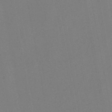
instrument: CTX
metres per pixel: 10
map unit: lHb
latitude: -47.2376
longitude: 71.5966
